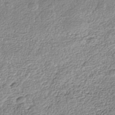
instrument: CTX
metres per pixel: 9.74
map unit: Nhe
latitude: -41.3509
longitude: -111.3293
